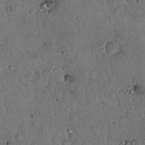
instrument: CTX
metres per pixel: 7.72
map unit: Hto
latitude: 16.9703
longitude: -59.8961
